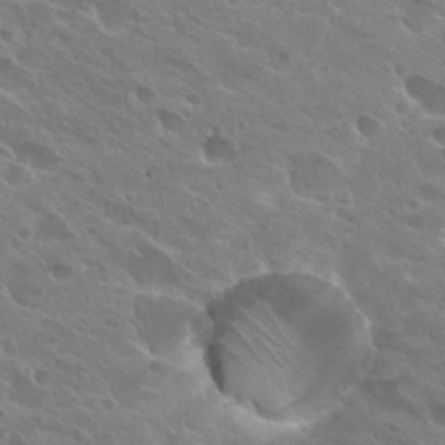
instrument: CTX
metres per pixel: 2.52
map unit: Hto
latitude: 26.1389
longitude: -40.2144
